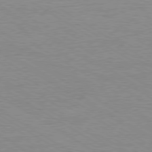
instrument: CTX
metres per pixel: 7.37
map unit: Ap
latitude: -80.2362
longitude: -87.8961
